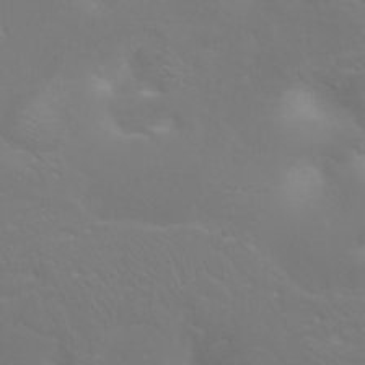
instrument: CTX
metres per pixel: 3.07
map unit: Ht
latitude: -2.5573
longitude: -60.9513
